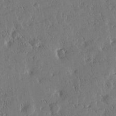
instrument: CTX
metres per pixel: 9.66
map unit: Htu
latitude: -4.1794
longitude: 174.7085
